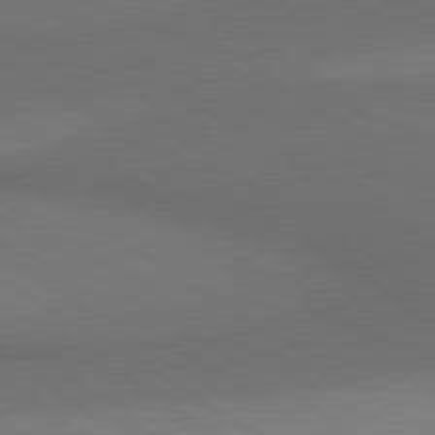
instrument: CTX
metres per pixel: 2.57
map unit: lApd
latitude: 80.8002
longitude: 160.9353
